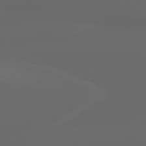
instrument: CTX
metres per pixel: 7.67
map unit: lApd
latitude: 80.2711
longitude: -116.1200
